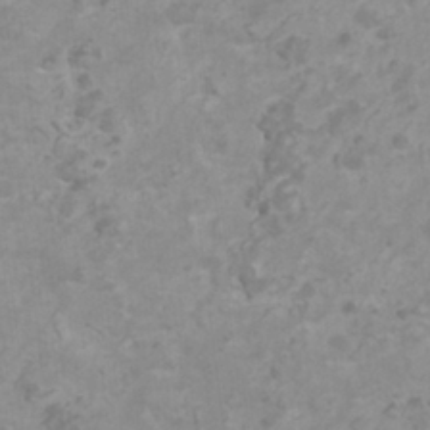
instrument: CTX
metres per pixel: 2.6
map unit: HNhu
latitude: 1.8961
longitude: -1.4426
